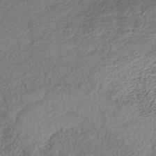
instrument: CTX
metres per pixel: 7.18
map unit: Nhe
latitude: -40.7085
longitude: -110.8002
